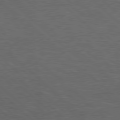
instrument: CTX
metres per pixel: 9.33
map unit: Hpe
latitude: 78.1956
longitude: -153.6127
